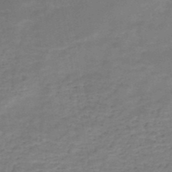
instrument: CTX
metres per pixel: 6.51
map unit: HNb
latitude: -49.2565
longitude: -39.6316
